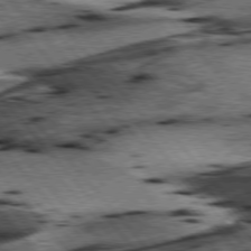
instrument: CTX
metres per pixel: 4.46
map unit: lApd
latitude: 76.4412
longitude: -71.4804
